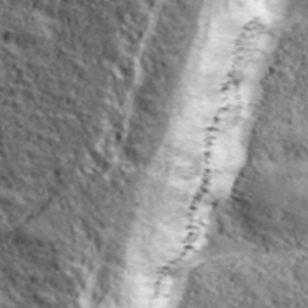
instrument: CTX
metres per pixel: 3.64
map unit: eHh
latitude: 43.5938
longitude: -89.2348
